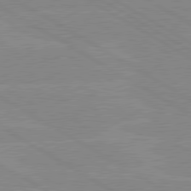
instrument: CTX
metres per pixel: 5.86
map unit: lApd
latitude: 80.0822
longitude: -126.3845
